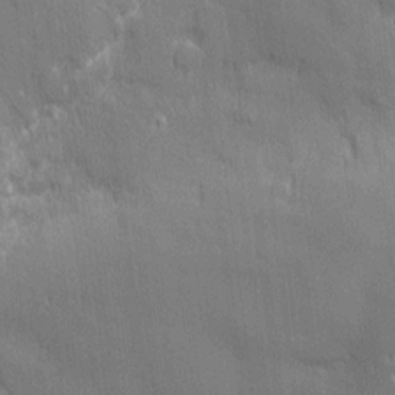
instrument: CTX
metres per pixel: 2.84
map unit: Nhu
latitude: 3.1781
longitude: -75.3104
